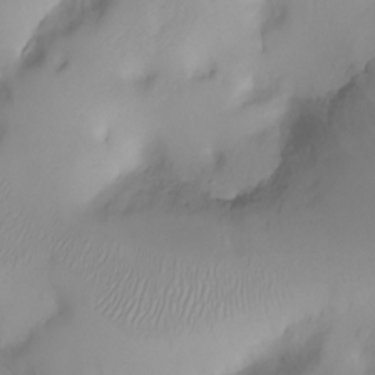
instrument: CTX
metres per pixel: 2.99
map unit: Ht
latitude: -1.0865
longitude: -61.5371
